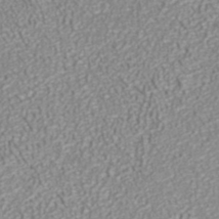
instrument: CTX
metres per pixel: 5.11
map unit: ANa
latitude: 41.1025
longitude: 27.5588
